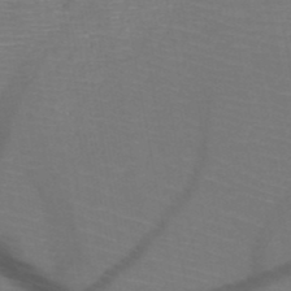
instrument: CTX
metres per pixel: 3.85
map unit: HNb
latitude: -49.9745
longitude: -44.6490
